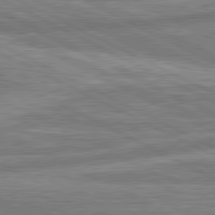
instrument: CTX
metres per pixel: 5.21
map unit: lApd
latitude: 80.8002
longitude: -167.6505
